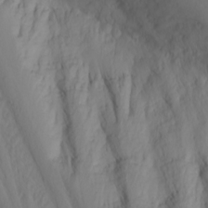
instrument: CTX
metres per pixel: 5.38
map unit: Nhu
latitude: -4.7274
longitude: -80.5735
